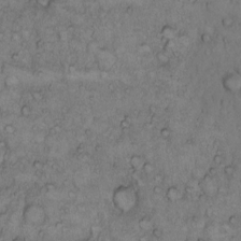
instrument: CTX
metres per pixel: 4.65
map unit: Hto
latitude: 9.7072
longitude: -57.8583
